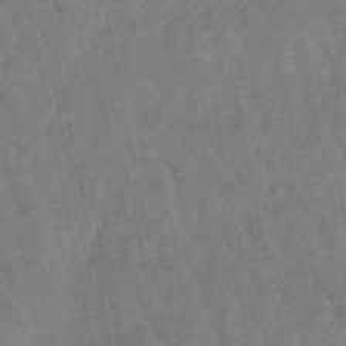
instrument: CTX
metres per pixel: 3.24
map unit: lHb
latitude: -47.5777
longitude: 77.2376
